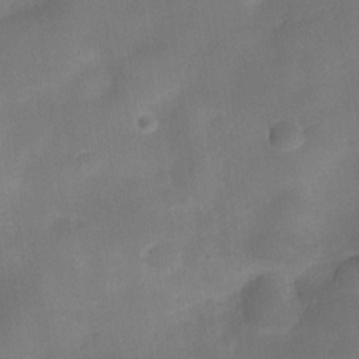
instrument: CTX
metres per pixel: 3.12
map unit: Nve
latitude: -26.9352
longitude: -147.9339
